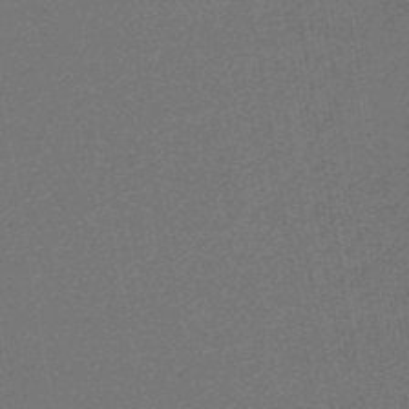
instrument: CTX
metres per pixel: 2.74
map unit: HNb
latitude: -48.4251
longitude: 59.8044
